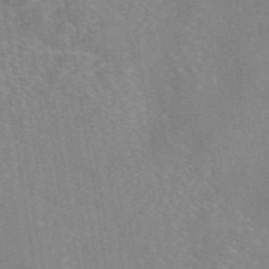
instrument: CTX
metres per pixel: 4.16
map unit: eAb
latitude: 46.3468
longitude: 111.4076
